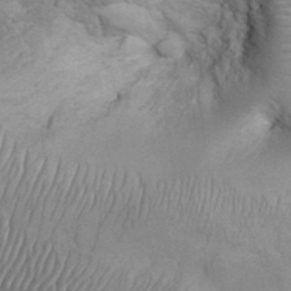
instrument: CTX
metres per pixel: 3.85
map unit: eHh
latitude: 32.2711
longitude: -66.4790
